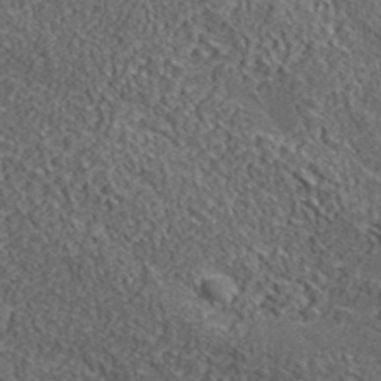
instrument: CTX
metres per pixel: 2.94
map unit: lHvf
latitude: 38.9514
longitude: -87.5560
